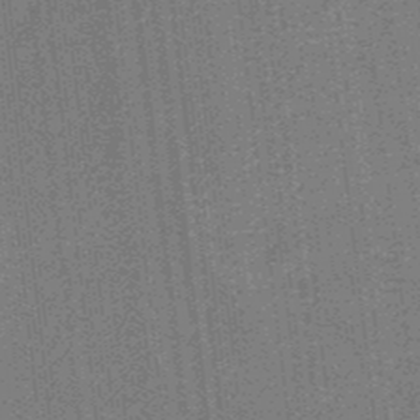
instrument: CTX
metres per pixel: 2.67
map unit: lHb
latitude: -38.1228
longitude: 57.8422
